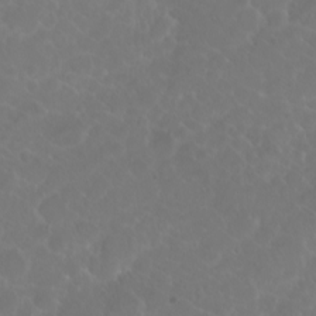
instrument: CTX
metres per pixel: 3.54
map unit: eHh
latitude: 1.1214
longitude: -55.3293
